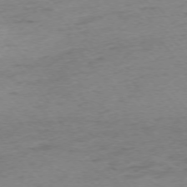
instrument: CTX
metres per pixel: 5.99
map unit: Ap
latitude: -75.3888
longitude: -72.1767
